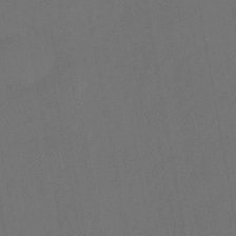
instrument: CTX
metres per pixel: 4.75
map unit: eHb
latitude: -43.7477
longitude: 88.1228
